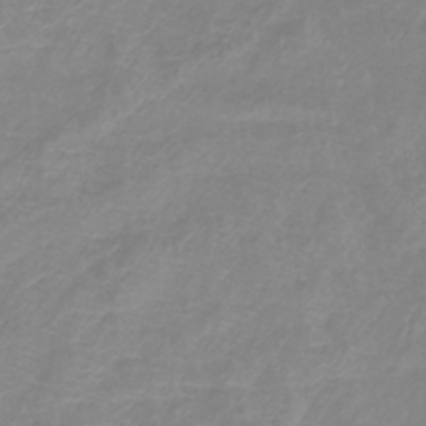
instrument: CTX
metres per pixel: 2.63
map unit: lHb
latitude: -40.4818
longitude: 76.6518
